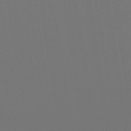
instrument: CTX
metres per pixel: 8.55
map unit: eHb
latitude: -50.3684
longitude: 67.8989
